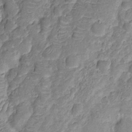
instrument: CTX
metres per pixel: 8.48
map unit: Nhu
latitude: -12.1984
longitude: -23.1214
